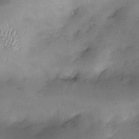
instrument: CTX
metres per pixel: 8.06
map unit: Nve
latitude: -22.3118
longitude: -138.0633
